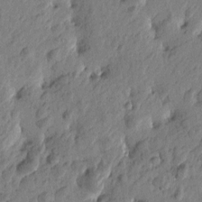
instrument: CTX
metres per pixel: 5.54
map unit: Htu
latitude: -2.9352
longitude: -179.9717
